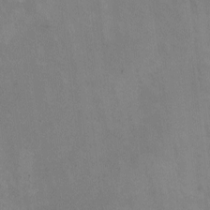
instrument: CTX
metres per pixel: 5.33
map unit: HNhu
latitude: -0.9542
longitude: -3.6883
